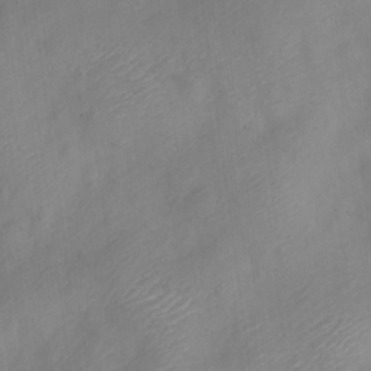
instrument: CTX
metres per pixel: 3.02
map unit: Nve
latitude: -22.7086
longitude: 106.8975
